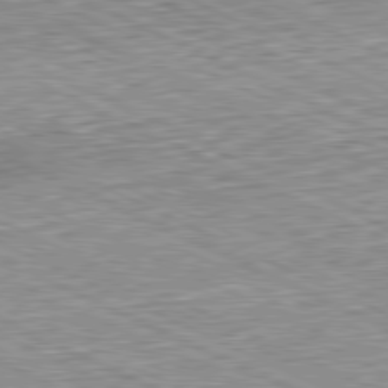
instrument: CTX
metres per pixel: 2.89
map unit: Hpe
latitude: -81.2376
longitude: 11.1620
